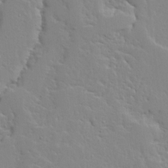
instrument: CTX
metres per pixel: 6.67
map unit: Ave
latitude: 13.1592
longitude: -135.6316
